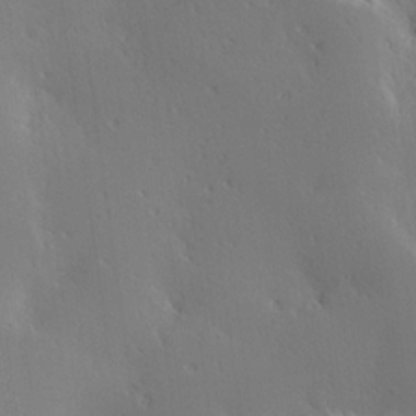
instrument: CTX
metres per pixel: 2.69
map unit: Hve
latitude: 25.1781
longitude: -92.4412
